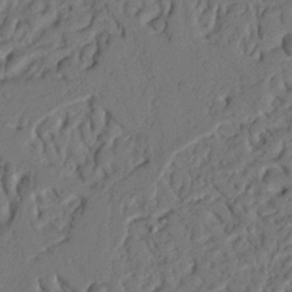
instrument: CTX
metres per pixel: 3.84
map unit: Nhu
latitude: 20.2901
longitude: -77.9528
